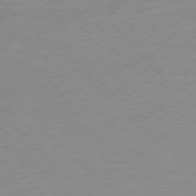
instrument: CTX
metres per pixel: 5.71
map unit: Ap
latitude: -78.0472
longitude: -70.8947
